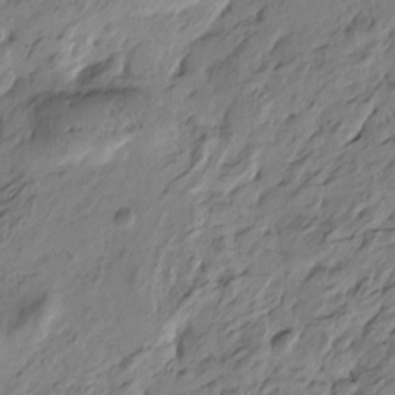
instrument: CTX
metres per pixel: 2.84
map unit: Htu
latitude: -4.9163
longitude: -178.1200
